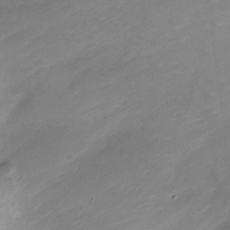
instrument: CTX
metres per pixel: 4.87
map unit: Nve
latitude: -21.2565
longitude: 106.0283
